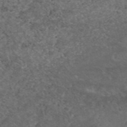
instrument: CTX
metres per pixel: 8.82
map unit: eAb
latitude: 45.6694
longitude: 115.2943
